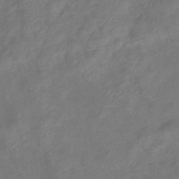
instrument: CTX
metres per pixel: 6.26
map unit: eHb
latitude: -38.6897
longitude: 76.8030
